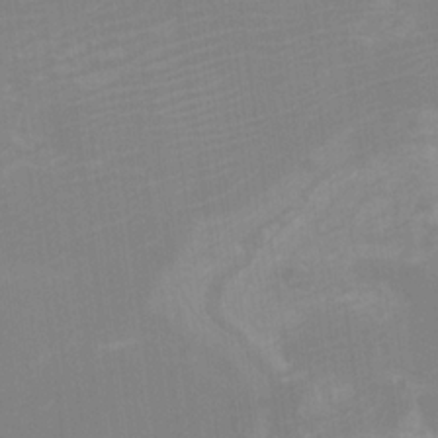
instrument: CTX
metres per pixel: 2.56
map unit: Nhu
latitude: -8.4818
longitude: -84.8380
